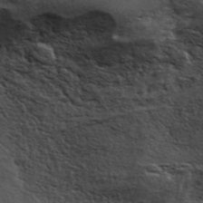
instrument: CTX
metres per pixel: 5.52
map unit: ANa
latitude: 42.8191
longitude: 47.0108
